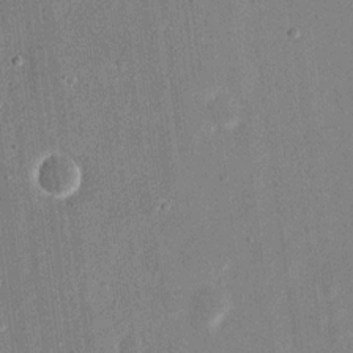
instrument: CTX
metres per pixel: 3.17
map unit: eHh
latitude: 17.5749
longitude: -70.6490
